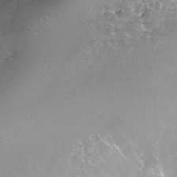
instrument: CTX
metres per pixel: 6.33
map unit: Nhe
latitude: -32.7086
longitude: -93.1025
